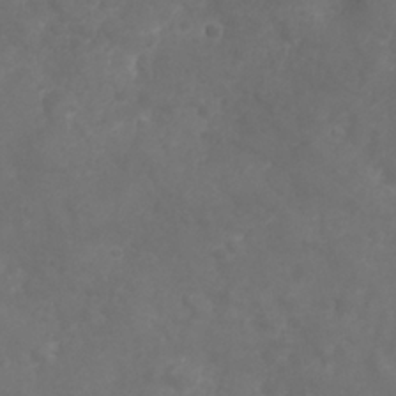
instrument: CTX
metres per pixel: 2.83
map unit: Nhu
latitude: 25.6693
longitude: -63.6883
